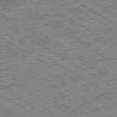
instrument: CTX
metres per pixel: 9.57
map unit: Ap
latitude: -80.0661
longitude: -79.9339
